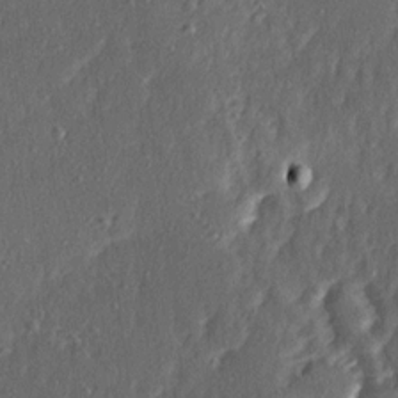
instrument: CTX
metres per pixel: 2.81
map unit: Ave
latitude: 16.0255
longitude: -104.4412
